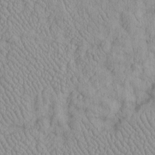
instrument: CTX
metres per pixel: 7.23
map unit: Htu
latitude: -6.5951
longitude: 156.1984
